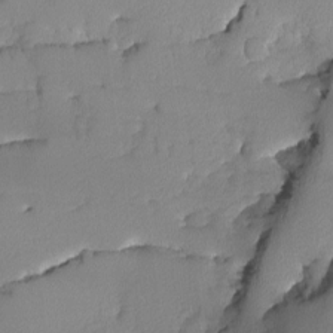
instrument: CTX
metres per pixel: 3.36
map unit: Ave
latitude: -9.4832
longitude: -116.9325
